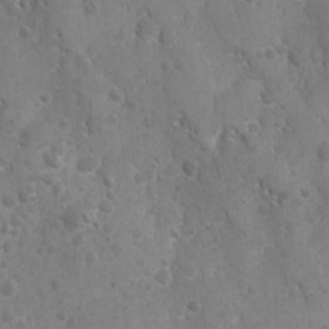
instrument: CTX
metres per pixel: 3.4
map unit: Ave
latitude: -10.3873
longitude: -119.4237
